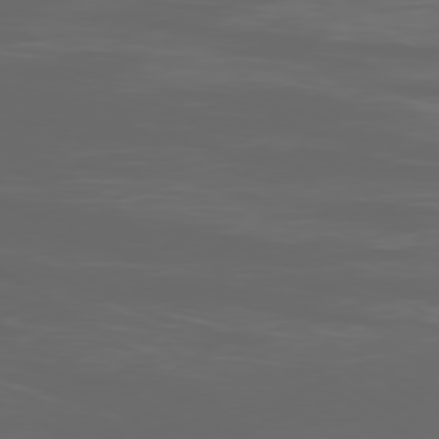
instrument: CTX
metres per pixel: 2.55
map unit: Ap
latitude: -79.8989
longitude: -93.2915
